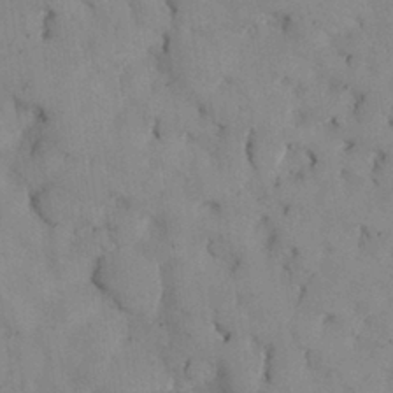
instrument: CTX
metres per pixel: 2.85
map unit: Nhu
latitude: 28.1389
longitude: -71.9150
